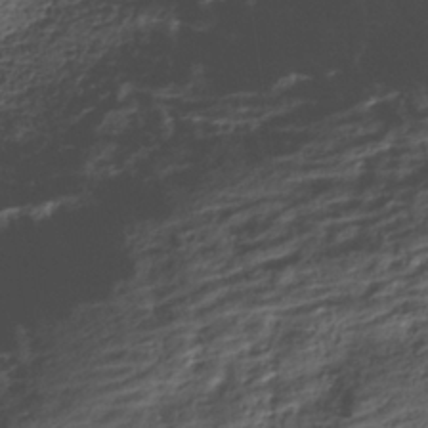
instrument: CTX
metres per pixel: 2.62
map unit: Nhe
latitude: -37.5021
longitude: -119.0647
